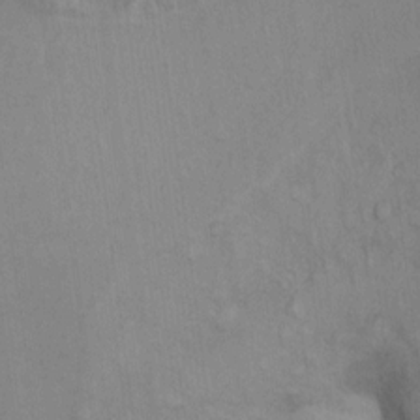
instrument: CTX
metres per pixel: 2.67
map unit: Ht
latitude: 9.4615
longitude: -32.6490
